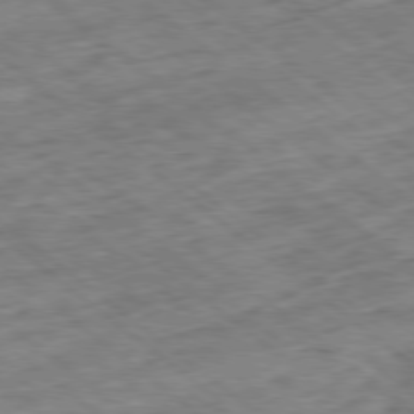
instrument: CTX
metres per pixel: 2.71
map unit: Ap
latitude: -79.0864
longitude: -48.7813
